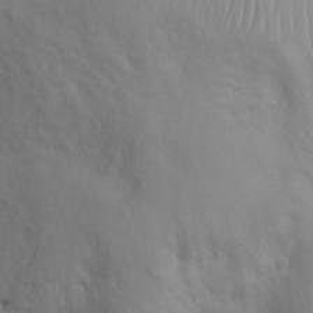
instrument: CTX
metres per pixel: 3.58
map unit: Ht
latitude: 3.1592
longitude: -26.6302
